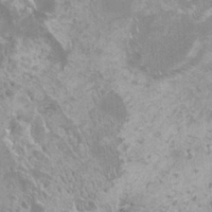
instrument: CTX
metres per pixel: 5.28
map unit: HNhu
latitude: -0.5952
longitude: 4.2739
